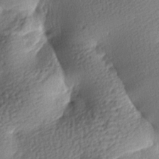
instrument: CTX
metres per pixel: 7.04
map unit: lAa
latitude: -8.3306
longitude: -126.5357
